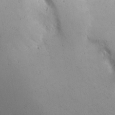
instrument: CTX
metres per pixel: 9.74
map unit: eHh
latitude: 21.0459
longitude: -72.0633
